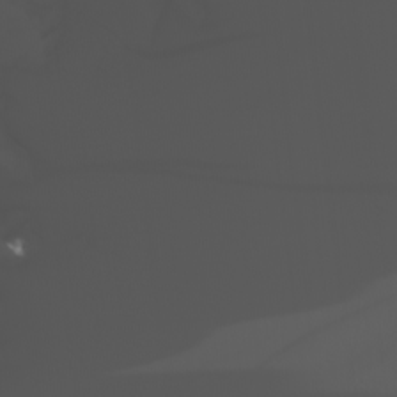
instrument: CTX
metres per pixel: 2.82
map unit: Nhu
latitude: -6.1983
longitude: -93.6127
